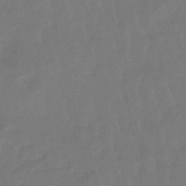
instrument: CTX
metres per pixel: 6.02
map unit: eHb
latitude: -46.7841
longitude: 82.2361
